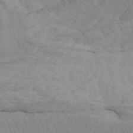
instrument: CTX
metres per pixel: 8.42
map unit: Htu
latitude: -6.6518
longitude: -70.1956
